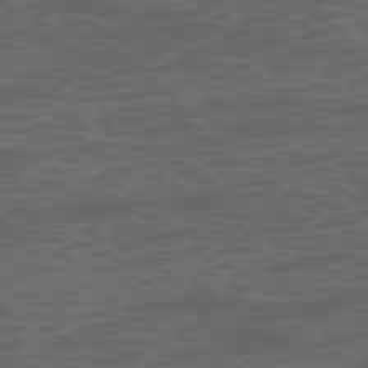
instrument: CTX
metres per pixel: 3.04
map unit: Ap
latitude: -77.2565
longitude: -75.7261
